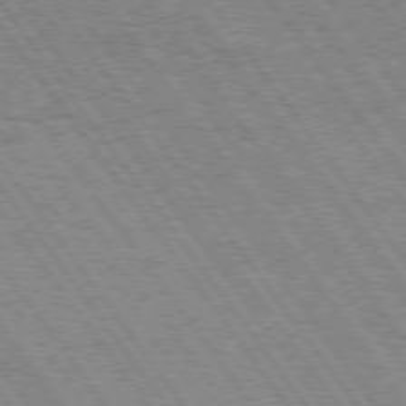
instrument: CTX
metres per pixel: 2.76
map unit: Hpe
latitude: 74.3656
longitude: -139.4426
